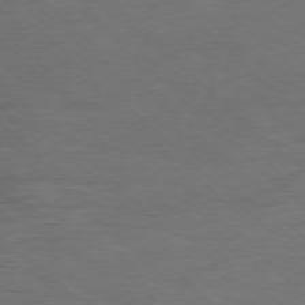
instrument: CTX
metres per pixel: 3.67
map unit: Ap
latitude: -77.3699
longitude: -93.4993
